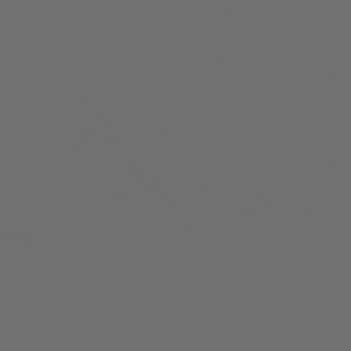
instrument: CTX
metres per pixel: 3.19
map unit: Hpe
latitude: 74.2523
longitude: -124.4790
